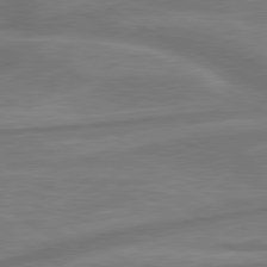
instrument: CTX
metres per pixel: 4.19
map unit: lApd
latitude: 79.9339
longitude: -172.0444
